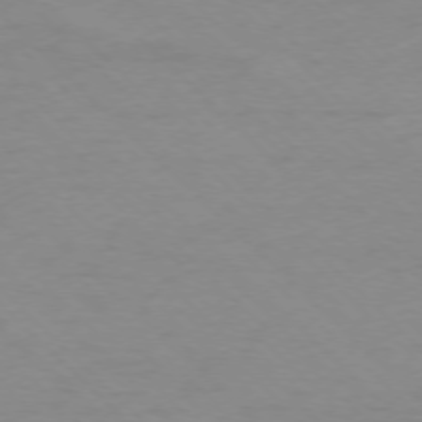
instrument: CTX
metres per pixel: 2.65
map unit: Ap
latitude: -76.3495
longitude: -77.9717
